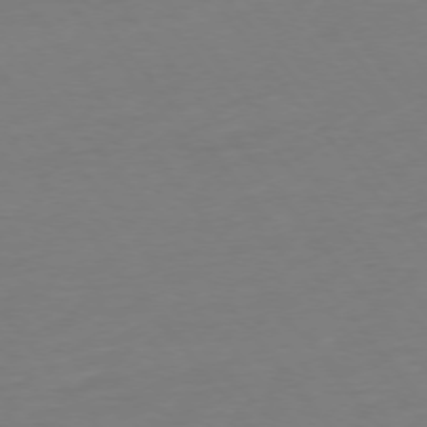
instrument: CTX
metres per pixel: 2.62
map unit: Hpe
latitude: -75.8612
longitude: -15.6883
